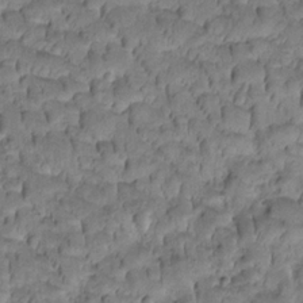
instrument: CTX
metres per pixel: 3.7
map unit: Htu
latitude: -2.7652
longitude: 173.1620
